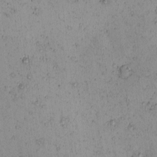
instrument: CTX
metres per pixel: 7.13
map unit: eHh
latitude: -0.7086
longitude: 19.2565
